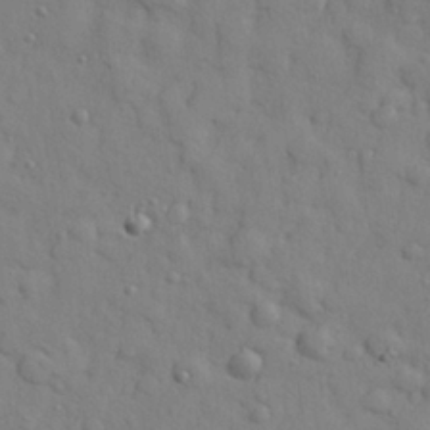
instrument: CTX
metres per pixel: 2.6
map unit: eHh
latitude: 27.0270
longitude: -75.5182
